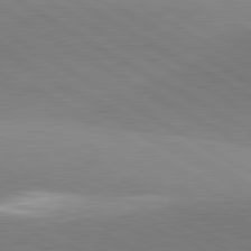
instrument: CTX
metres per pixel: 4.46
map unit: lApd
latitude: 81.6127
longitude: 135.7289
